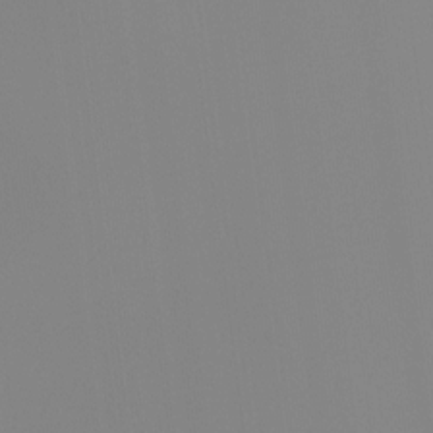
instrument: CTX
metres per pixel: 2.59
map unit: Ht
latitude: -15.4077
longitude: -52.2523
